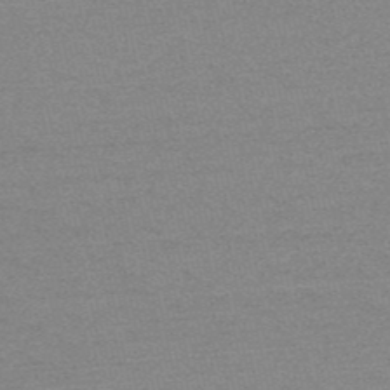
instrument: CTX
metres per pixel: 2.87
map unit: HNb
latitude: -52.0094
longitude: -43.3293
